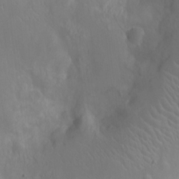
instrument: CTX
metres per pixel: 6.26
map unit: Ht
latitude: -12.6896
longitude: -24.8002
